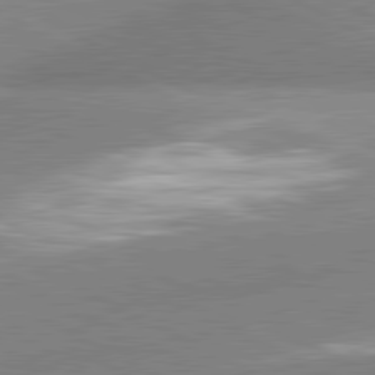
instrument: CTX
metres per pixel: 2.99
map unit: lApd
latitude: 81.1970
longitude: -163.7639
